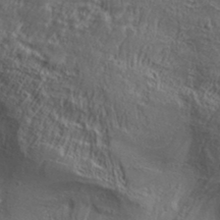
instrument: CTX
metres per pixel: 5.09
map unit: Aa
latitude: 32.4223
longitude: -134.3089
